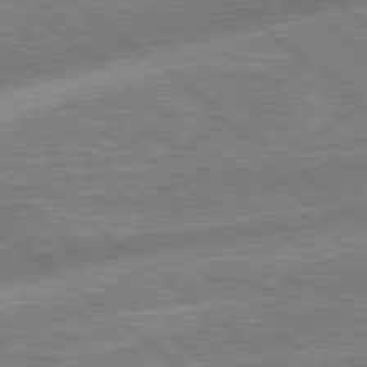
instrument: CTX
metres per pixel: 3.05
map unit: Hpe
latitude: 78.7435
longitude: 174.2928
